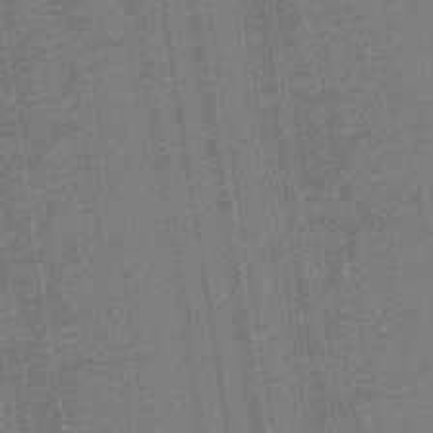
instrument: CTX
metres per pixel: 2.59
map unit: eHb
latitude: -30.2739
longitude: 70.2551
